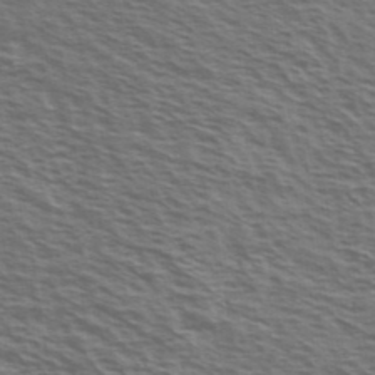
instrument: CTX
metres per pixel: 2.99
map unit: Ave
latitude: 38.2900
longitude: -109.6693
